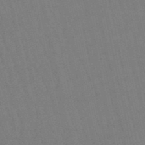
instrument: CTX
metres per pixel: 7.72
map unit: eHb
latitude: -50.3684
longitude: 73.0486
